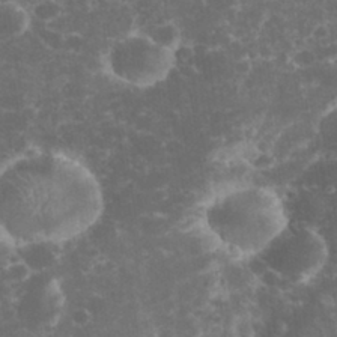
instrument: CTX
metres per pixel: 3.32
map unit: eHh
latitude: 32.8191
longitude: -61.7638
